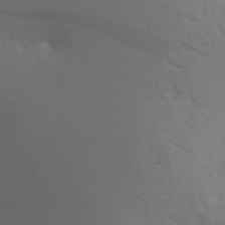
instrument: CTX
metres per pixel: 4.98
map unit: Aa
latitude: 29.2159
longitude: -136.7058
